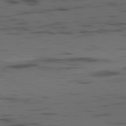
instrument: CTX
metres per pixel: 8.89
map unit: Hpe
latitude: -80.6519
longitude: 17.9556
